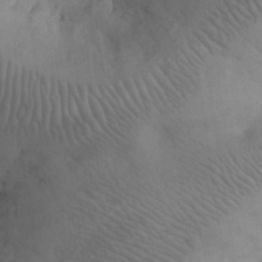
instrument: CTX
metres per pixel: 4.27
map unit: eHh
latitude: 31.2348
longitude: -67.8016
